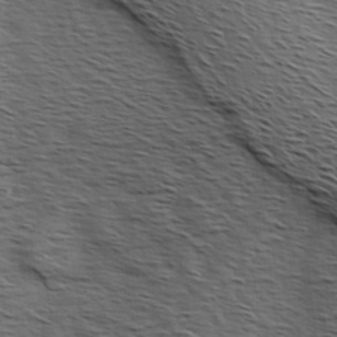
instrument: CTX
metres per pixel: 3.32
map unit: Hve
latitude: 2.3845
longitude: -123.0836
